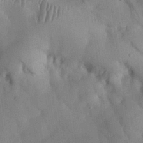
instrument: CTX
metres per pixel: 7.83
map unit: Nhu
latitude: 26.9703
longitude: -71.8394
